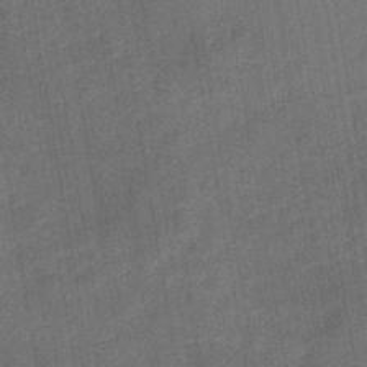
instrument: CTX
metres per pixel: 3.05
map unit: lHb
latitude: -38.1228
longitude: 74.1417
